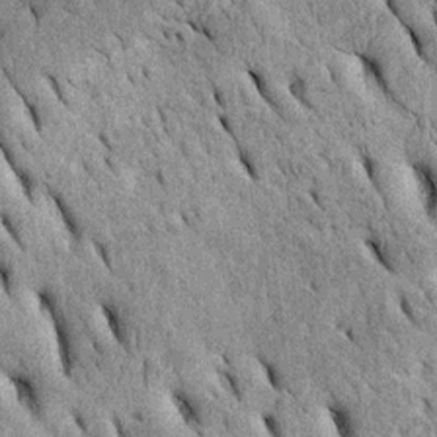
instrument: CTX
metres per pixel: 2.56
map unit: Htu
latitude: -2.2361
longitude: 151.6910
